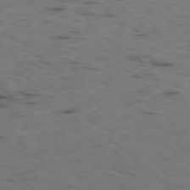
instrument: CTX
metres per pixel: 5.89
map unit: Ap
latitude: -78.3873
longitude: -75.3860
